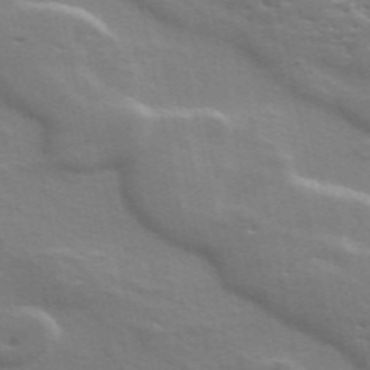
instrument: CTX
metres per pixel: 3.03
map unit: ANa
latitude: 49.4426
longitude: -80.0822
